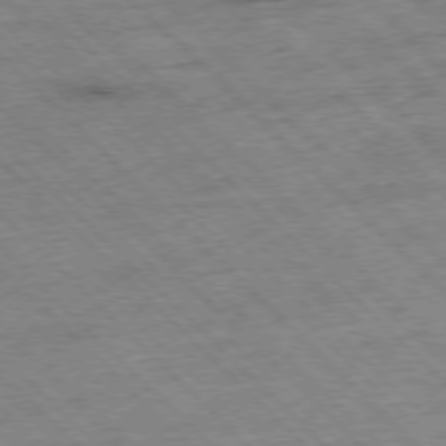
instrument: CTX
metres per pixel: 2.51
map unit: Hpe
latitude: -77.3699
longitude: -15.4238
